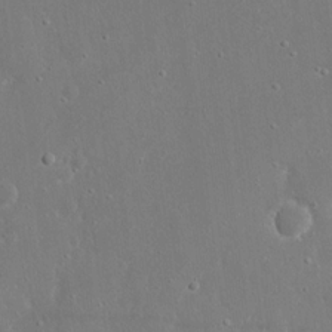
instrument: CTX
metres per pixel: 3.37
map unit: eHh
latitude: 17.7450
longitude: -70.9514
